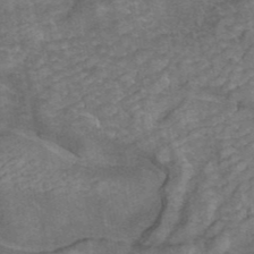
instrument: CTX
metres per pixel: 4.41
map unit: ANa
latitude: 42.9136
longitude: 16.8219
